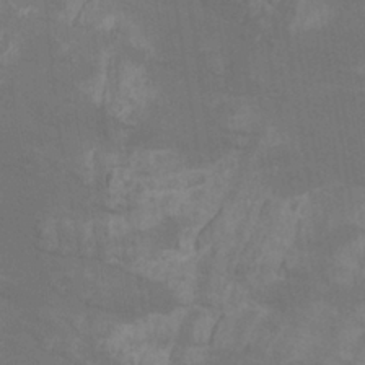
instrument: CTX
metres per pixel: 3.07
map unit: Nhu
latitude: -10.0850
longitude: -75.5560
